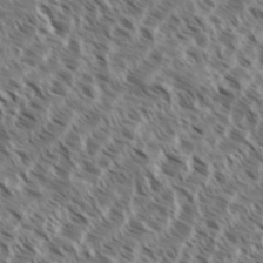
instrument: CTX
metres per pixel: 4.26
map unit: eHh
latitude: 35.4237
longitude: -138.8002
